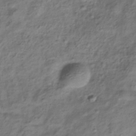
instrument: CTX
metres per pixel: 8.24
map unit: Hve
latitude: -32.9164
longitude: 89.1242
